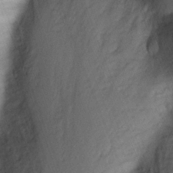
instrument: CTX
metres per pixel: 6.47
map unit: Nhu
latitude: -3.0864
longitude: -72.0822
